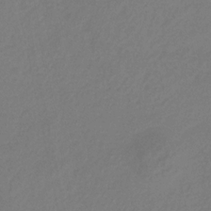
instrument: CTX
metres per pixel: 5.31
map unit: eHb
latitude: -29.4832
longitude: 66.0472
